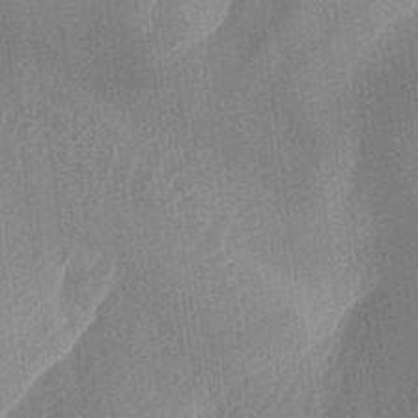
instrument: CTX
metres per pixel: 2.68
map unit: lAa
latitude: -5.2187
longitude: -129.0647
